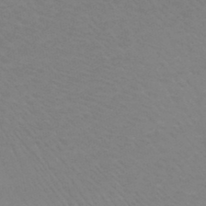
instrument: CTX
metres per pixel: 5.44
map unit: HNb
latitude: -46.9352
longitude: -43.6505
